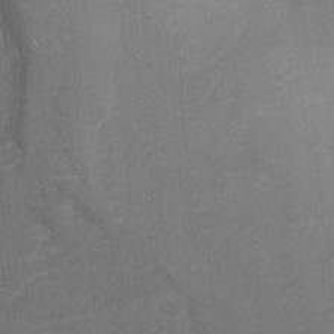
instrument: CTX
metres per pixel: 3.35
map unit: Nhu
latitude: -13.8422
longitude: -64.5735
